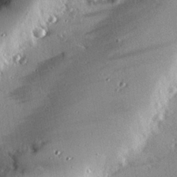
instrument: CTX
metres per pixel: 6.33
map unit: eHh
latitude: 23.4237
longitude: -90.3089
